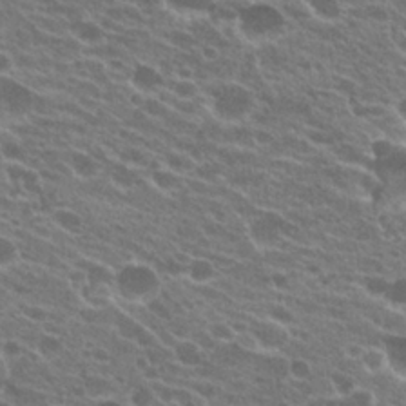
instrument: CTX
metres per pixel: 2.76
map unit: Hto
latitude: 22.8947
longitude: -38.1956
